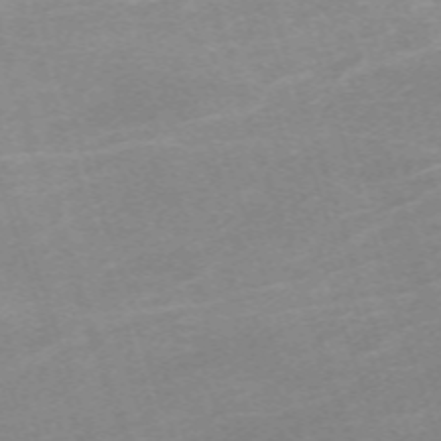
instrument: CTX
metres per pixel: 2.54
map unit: eHh
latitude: -64.2173
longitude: 50.0283
